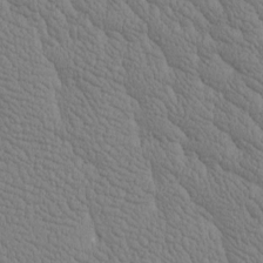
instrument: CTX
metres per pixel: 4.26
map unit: Htu
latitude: -3.8989
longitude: 176.8219
